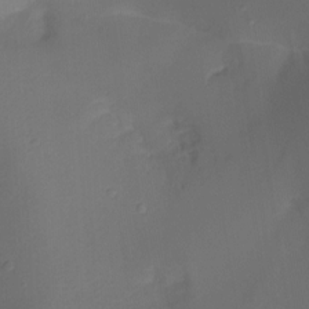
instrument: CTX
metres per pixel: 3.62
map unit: Nhu
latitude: -15.8612
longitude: -57.4048
